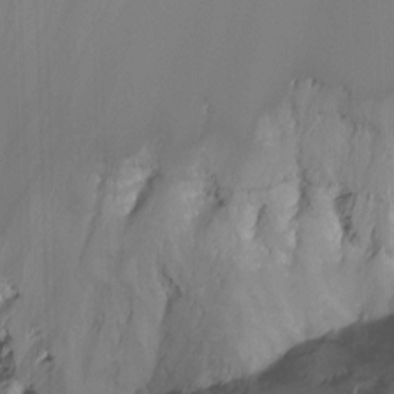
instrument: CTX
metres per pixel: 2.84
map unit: Nhu
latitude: -14.3307
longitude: -58.8191
